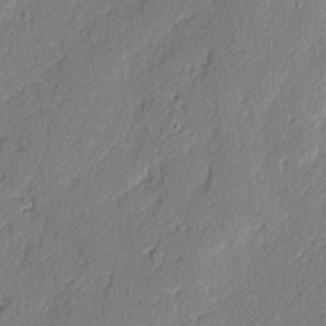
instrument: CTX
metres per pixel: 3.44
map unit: lAvf
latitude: -4.2550
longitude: -108.9513
